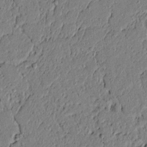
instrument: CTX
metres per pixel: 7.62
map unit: lAvf
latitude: 5.8205
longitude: 167.2376
